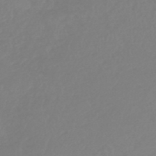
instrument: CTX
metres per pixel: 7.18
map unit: lHb
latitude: -44.6896
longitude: 71.1242
